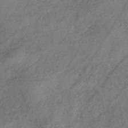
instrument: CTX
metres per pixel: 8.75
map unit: HNhu
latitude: -41.5588
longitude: 107.4077
